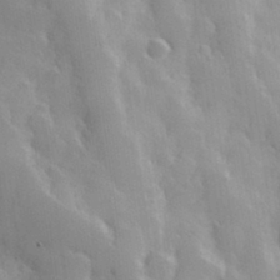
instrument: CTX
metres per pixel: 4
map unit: Hve
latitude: 31.0081
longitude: 150.7841
